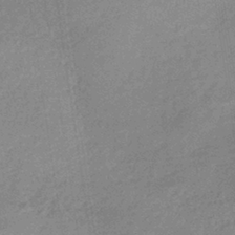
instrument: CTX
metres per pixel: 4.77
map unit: lHb
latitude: -35.4643
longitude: 68.7274
